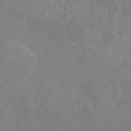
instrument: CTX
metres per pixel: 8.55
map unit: eAb
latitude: 45.3292
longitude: 113.1809
